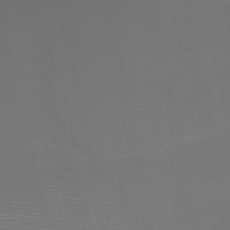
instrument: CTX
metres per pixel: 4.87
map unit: HNb
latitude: -51.4643
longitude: -46.7436
